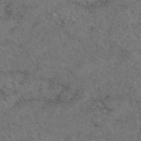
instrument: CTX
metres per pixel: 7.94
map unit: eAb
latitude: 46.8191
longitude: 118.3873
